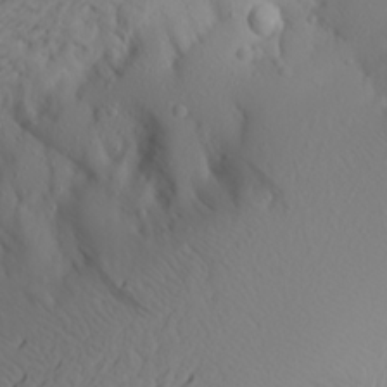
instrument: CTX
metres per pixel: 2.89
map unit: Aa
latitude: 21.2348
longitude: -145.9339
